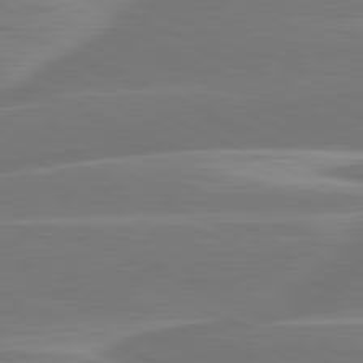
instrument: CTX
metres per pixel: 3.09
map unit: lApd
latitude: 81.2726
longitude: -131.1404
